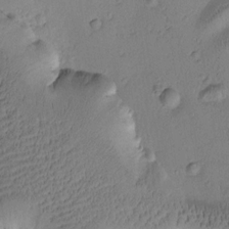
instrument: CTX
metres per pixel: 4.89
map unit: Htu
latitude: -4.1039
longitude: 173.4643
